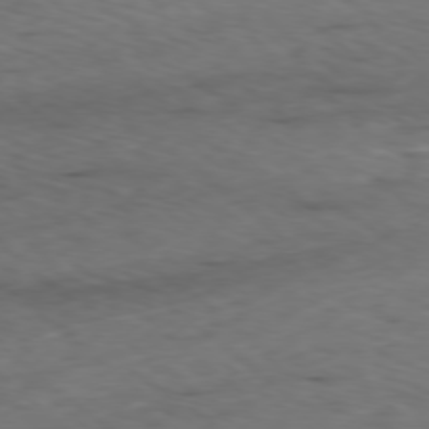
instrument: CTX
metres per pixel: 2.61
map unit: Ap
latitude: -78.7085
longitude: -59.7261
